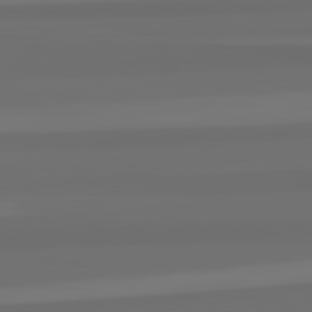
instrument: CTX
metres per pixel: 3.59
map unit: lApd
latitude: 82.8946
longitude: 162.7841
